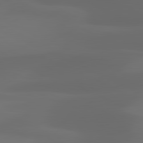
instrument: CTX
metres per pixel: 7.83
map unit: lApd
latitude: 81.1214
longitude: 123.1809
